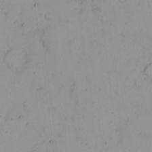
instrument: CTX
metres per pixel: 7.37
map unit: Nhu
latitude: -1.7100
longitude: -73.3860
